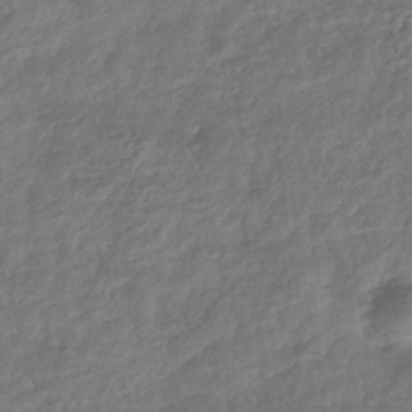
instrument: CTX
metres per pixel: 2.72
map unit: eHb
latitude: -34.2173
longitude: 79.7855
